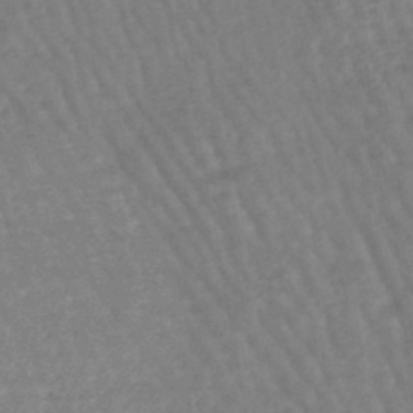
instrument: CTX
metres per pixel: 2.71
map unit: eHb
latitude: -45.1620
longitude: 80.2551
